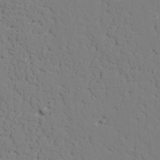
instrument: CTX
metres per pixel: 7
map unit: lAvf
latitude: 25.7260
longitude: -109.7827
